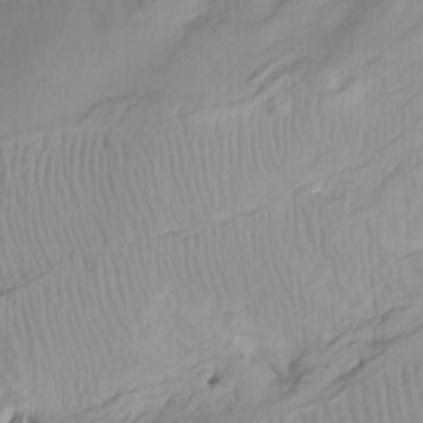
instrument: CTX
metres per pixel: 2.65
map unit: Htu
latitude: -7.7855
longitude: -66.1577
